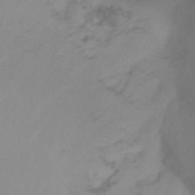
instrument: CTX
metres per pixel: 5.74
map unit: Ht
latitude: -14.6708
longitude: -55.7827
